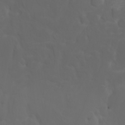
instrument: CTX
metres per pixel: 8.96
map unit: HNhu
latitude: 6.3089
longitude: 14.3307
